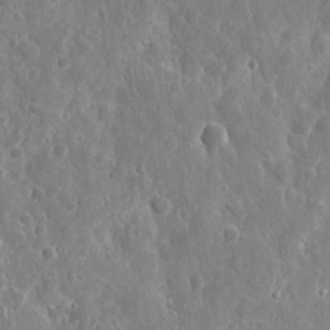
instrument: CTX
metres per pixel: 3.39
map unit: eHh
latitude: 11.2159
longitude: -73.0648
